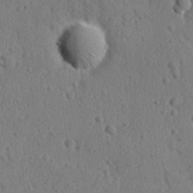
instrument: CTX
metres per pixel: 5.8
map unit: lAvf
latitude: -9.5777
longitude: -120.5924
